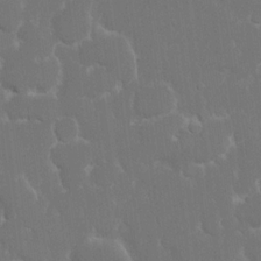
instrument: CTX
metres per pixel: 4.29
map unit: eHh
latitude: 15.8395
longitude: -72.2901
